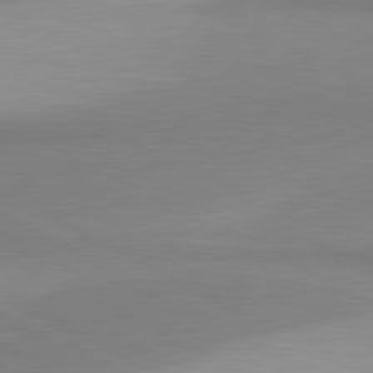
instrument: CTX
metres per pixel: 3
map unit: lApd
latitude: 80.9514
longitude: 157.5399
